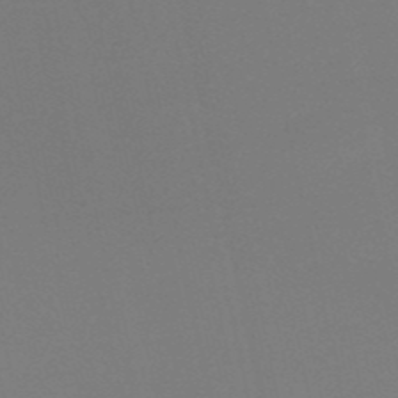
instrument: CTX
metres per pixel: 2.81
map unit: eHh
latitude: -52.2550
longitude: -25.0836
